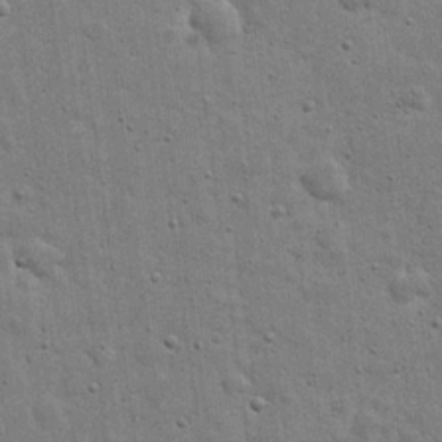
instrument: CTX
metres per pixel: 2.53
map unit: eHh
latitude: 20.4790
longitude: -63.1592
